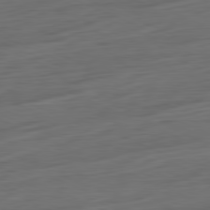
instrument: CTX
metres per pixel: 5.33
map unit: Ap
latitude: -81.6722
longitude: -76.1766
